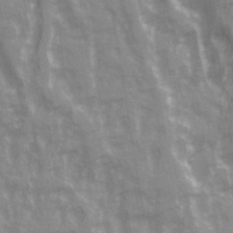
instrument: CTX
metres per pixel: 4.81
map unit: Ave
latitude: 20.6491
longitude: -132.4034
